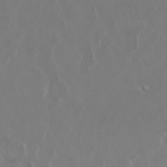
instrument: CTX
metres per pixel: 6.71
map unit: Nhu
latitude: 29.4804
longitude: -62.3468
